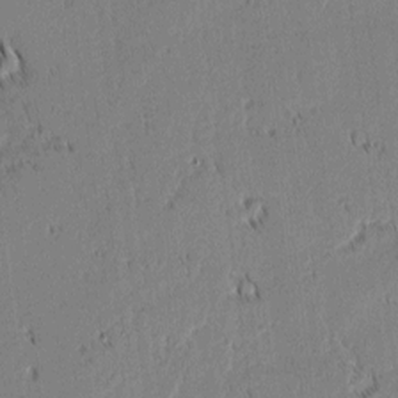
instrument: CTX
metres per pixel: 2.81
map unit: lAvf
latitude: 1.6505
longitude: -106.9703
